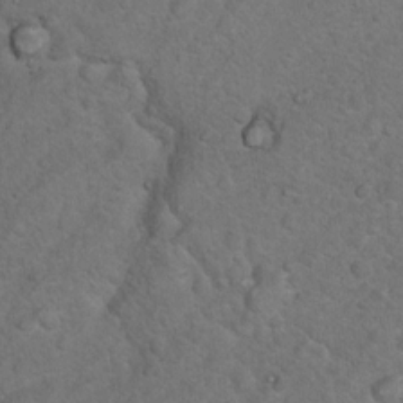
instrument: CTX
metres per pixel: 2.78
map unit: Nhu
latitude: 9.8395
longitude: -23.7450
